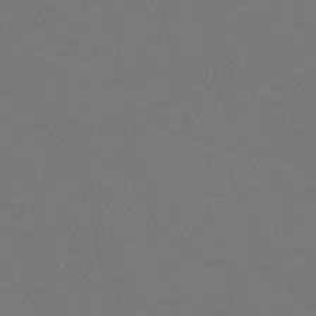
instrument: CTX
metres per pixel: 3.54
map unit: Nve
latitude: -57.2754
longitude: 51.7855
